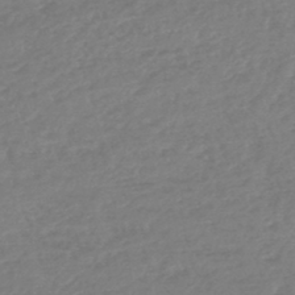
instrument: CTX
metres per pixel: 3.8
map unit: lHb
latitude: -45.2187
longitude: 70.6141
